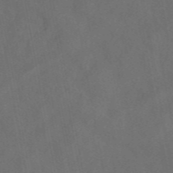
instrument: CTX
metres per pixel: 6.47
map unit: eAb
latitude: 47.6505
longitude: 117.4265
